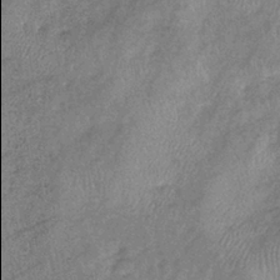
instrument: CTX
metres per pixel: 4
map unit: eHb
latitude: -38.9731
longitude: 78.0094
